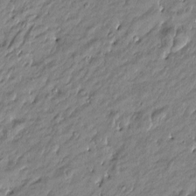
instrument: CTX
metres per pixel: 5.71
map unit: Htu
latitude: -5.1809
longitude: 177.0298
